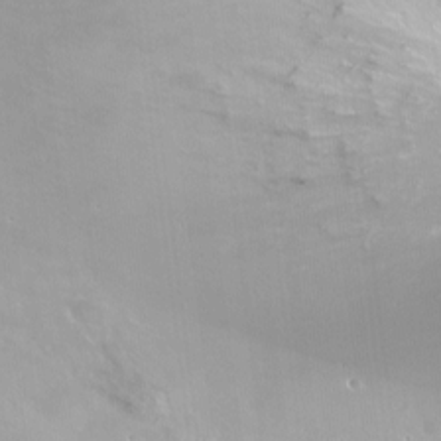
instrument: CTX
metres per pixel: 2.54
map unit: Ht
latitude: -15.7289
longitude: -40.9891
